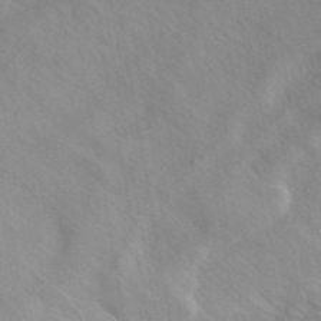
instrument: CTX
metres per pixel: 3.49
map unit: ANa
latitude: 42.1011
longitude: 53.7288
